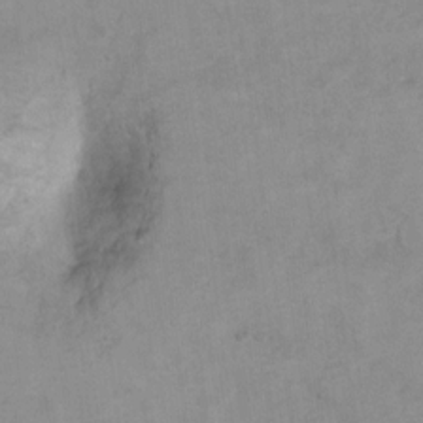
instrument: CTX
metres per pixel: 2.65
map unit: Hto
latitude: 7.5938
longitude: -35.4993
